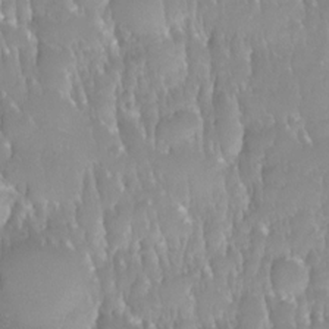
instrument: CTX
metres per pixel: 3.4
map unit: Nhe
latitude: -28.4440
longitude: -110.0255
